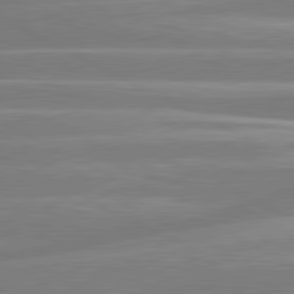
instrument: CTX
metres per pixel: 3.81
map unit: lApd
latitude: 80.9703
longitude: -134.8002
